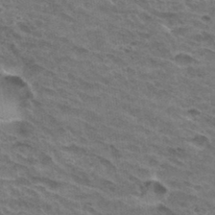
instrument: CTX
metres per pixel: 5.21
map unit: Hto
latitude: 32.3467
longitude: -46.9703
